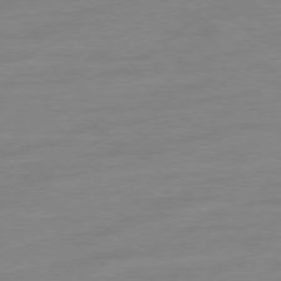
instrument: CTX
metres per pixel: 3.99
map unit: Ap
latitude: -78.4062
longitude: -98.5923
